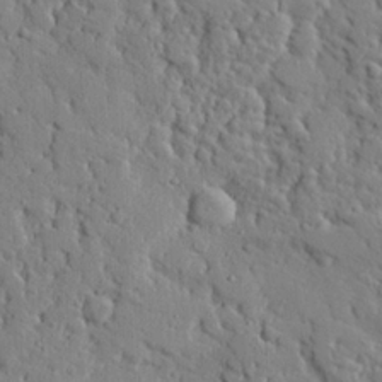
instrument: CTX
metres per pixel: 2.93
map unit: eHh
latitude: 26.5357
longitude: -78.4223
